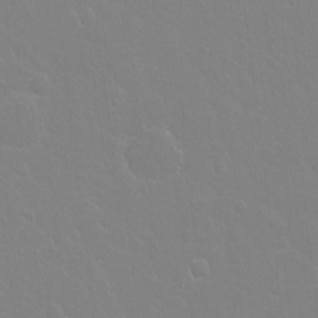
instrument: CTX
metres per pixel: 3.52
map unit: Hto
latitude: -3.9367
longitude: -35.2159
